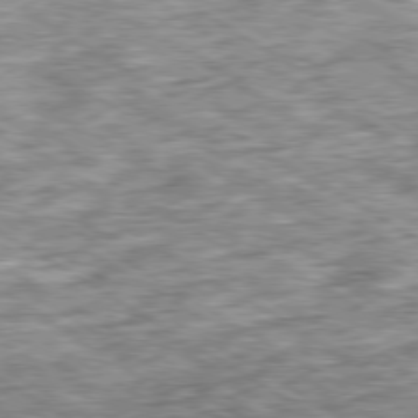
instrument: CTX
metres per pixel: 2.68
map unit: Ap
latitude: -79.8800
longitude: -74.1578
